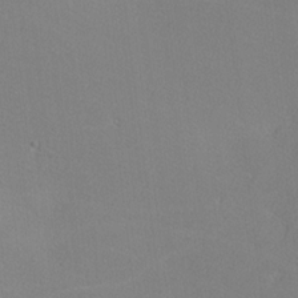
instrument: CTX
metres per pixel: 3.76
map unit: lHvf
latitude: -12.4251
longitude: -102.1200
